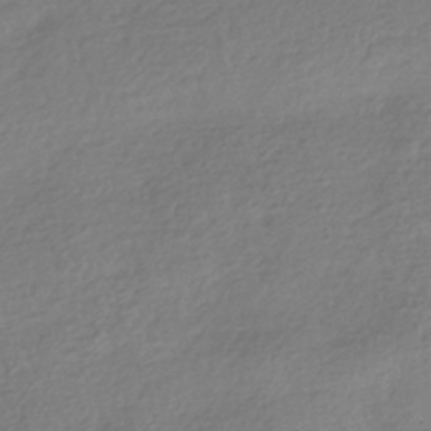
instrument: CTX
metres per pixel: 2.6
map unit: HNhu
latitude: -42.7841
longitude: 99.0675
